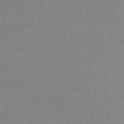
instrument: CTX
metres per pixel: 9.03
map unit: HNb
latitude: -54.2173
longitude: -33.9906
